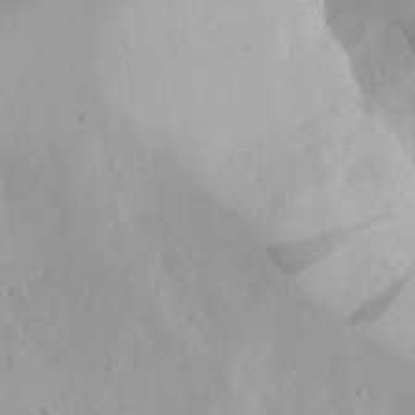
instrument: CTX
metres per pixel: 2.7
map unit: Aa
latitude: 23.2726
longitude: -127.3860
